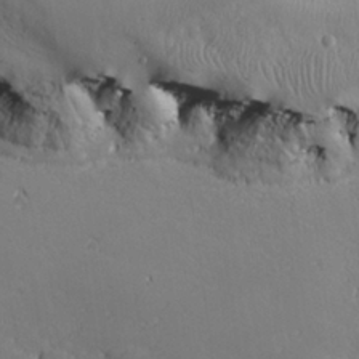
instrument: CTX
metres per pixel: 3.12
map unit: lHvf
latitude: 27.1781
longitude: 142.1605
